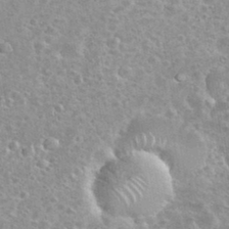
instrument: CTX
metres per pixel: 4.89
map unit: eHh
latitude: 35.5938
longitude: -60.3278
